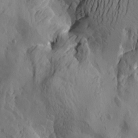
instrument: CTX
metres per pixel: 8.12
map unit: Htu
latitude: -3.4076
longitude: -176.8002
